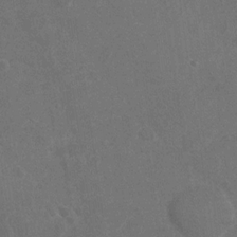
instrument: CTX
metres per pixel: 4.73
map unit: Nhu
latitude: -29.8611
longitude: -61.8394
